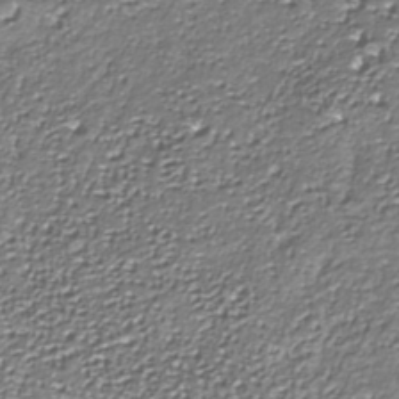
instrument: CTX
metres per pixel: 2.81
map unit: Nhe
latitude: -37.4265
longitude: -88.7813
